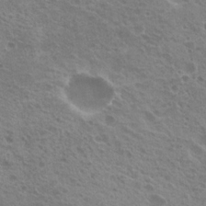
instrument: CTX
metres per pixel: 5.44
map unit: Nhu
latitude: 20.8002
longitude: -30.9703
